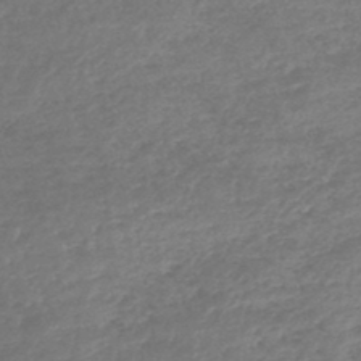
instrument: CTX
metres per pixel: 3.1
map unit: lHb
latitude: -44.5007
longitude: 71.6911
